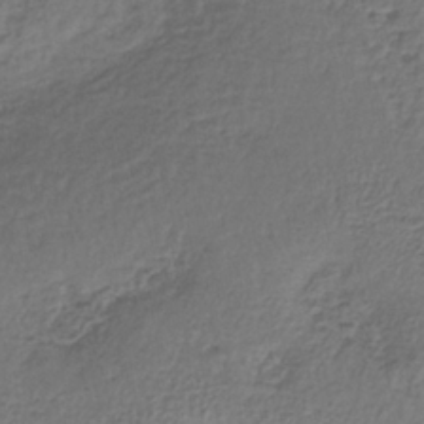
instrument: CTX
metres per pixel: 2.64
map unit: lHb
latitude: -35.9556
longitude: 60.9353
